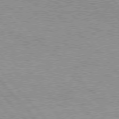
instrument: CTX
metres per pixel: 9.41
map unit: Hpe
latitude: 76.9513
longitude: -157.4426
